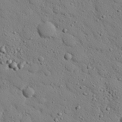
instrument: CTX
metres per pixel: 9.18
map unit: eHh
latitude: 25.6316
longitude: -78.2523
